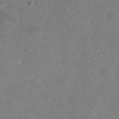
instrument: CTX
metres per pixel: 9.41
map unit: Nhu
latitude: 25.3103
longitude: -52.6680
